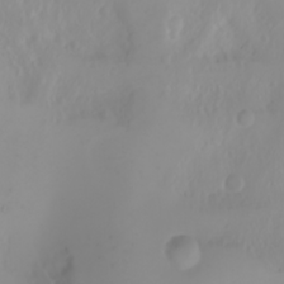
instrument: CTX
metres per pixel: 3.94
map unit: Nhu
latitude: -4.5384
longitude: -85.2159
